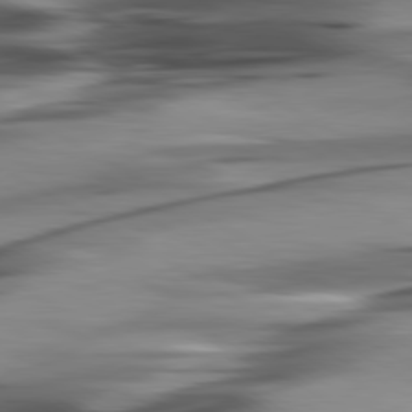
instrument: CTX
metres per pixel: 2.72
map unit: lApd
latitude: 80.4790
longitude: -122.1389
